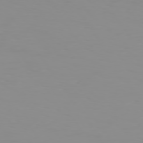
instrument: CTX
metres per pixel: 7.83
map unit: Hpe
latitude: 74.3656
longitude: -127.9528
